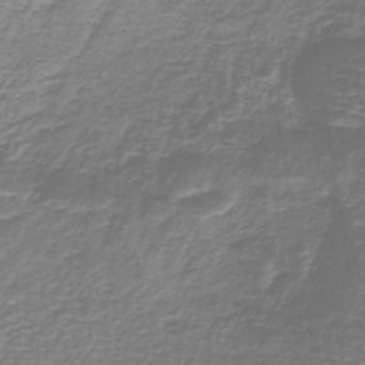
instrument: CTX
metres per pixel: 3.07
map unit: lHb
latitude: -40.6518
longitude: 59.2375
